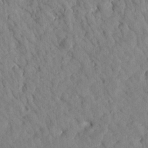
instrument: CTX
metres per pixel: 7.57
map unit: Htu
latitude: 1.5182
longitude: 179.4643
